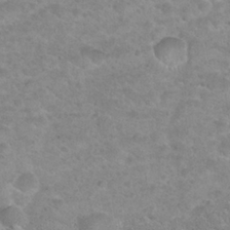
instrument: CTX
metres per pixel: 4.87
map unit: Hto
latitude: 24.1955
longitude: -49.4615
